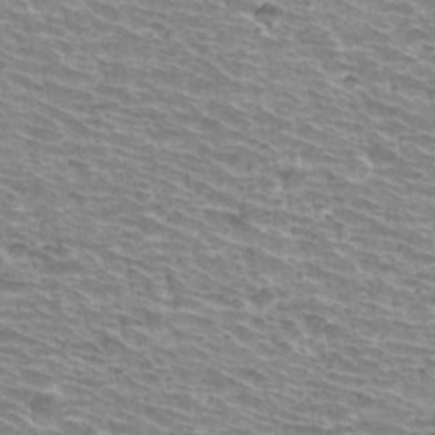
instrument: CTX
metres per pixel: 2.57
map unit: Hto
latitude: 33.6694
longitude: -39.8016
